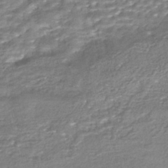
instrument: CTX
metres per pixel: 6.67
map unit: HNhu
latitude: -45.0298
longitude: 96.1228
